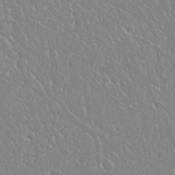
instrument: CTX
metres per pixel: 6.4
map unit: Nhu
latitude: 25.1781
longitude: -59.5560
